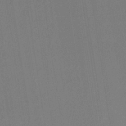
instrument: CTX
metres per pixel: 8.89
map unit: eHh
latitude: -42.8596
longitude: -32.5735
